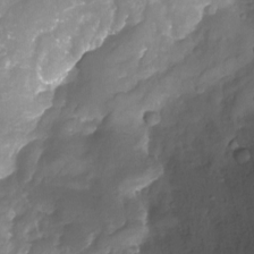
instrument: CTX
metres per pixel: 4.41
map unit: Nhu
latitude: -22.5574
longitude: -56.9324
